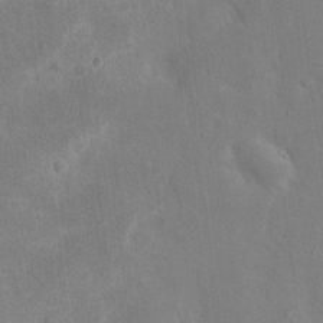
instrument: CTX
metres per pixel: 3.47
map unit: eHh
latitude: 19.5371
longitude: -71.1970
